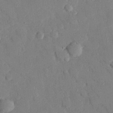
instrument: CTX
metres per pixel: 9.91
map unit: eHh
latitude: 27.3671
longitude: -80.6868
